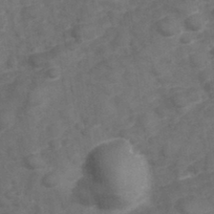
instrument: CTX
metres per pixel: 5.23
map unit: Hve
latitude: 32.8758
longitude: 151.7855
